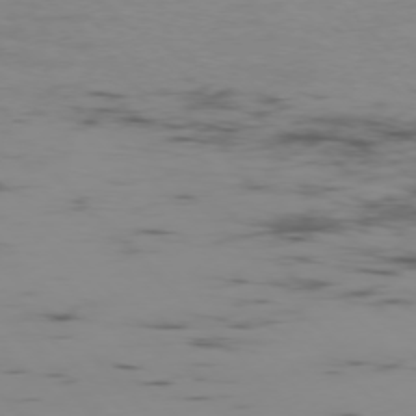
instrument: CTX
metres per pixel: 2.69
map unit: Ap
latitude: -76.7841
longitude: -82.9513
